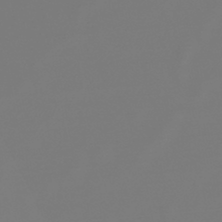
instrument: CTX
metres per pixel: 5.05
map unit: lHb
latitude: -45.7856
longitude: 75.6911
